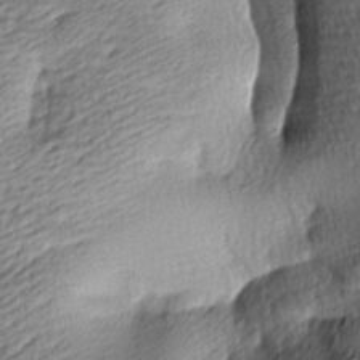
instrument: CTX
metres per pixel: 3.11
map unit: lAa
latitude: -9.2565
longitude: -126.5168
